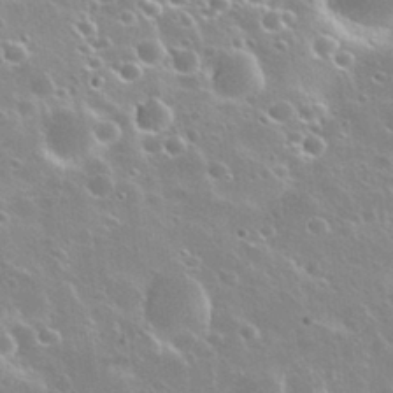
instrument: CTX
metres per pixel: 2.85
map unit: Nhu
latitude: 30.3657
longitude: -55.6883
